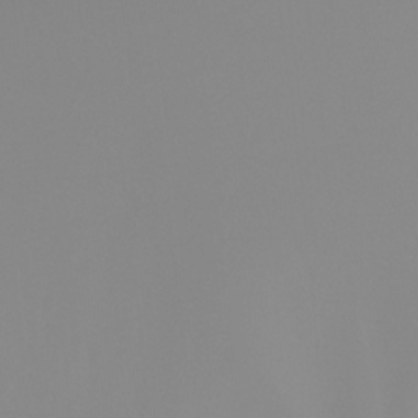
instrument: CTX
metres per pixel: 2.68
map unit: Ht
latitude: -16.7652
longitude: -46.3845
